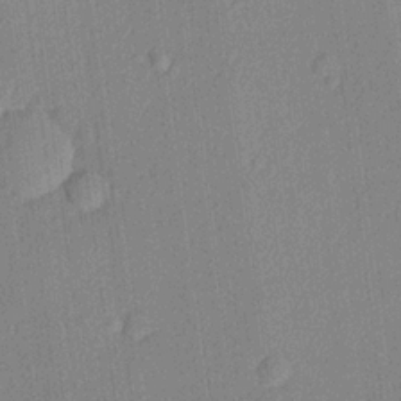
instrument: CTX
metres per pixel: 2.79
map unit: lHvf
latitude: 21.2348
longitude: 141.6533
